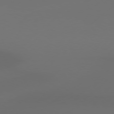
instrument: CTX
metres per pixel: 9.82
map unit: Hpe
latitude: 76.6679
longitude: -131.6883
